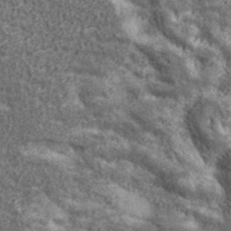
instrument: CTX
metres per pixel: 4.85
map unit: eHh
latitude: 43.2537
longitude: -88.6113
